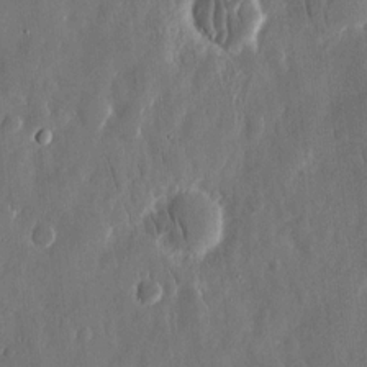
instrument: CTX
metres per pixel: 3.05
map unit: eHh
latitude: 13.5371
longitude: -72.1578
